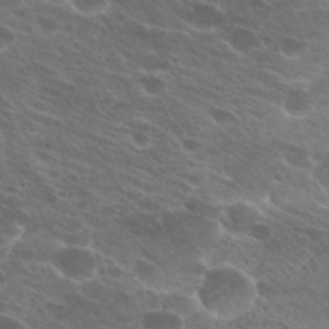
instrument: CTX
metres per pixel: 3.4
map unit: Hto
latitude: 25.1214
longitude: -40.1010
